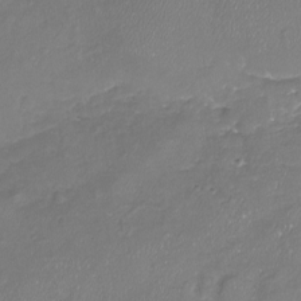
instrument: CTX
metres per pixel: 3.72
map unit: Nhu
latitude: -18.1417
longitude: -58.1200
